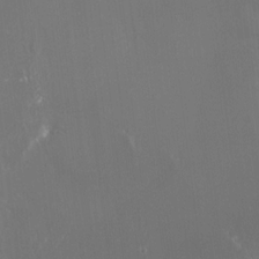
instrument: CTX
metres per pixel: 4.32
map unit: HNhu
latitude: -0.1606
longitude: 4.4251
